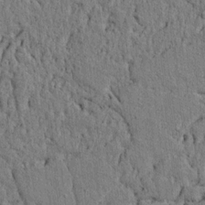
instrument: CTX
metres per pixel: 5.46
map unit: lAvf
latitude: 6.7246
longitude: 167.0297
